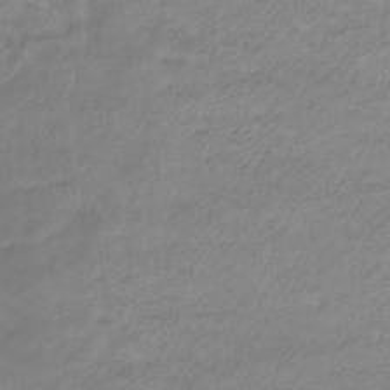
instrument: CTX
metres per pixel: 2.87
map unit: lHb
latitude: -33.4455
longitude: 70.1606
